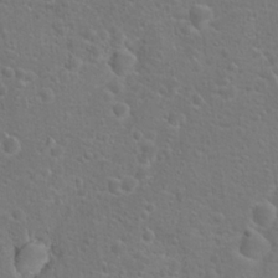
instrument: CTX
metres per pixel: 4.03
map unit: Hto
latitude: 17.9150
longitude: -42.1200
